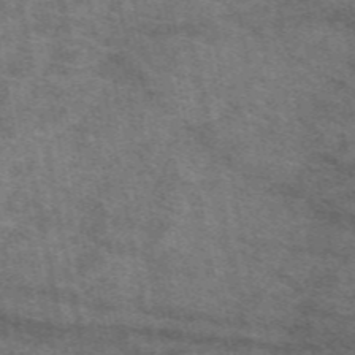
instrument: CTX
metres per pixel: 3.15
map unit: eAb
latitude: 50.1011
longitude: 119.9556
